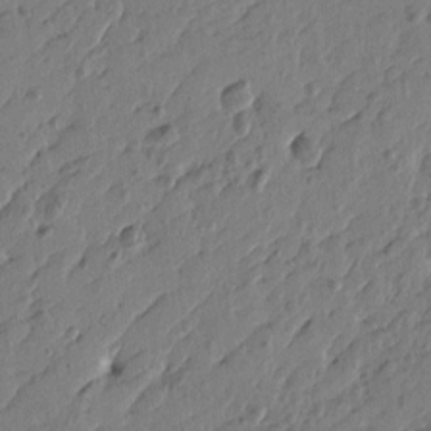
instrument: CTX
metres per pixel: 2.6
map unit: Htu
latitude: -5.6910
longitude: 179.2754
